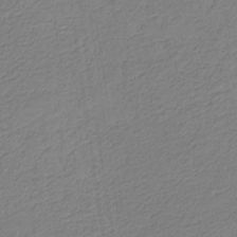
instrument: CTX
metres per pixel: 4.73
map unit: eHb
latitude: -30.0094
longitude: 67.0486
